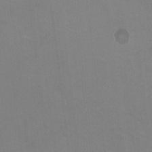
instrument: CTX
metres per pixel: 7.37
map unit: HNhu
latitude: -1.5399
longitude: -1.9906
